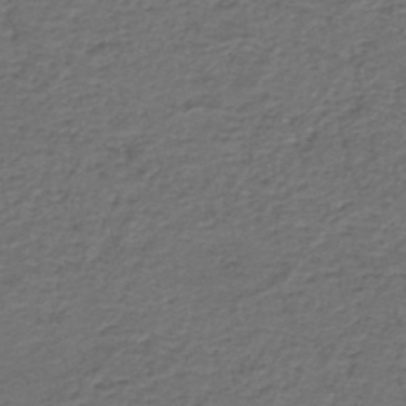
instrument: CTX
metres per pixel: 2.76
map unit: HNb
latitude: -43.6154
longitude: 50.6896
